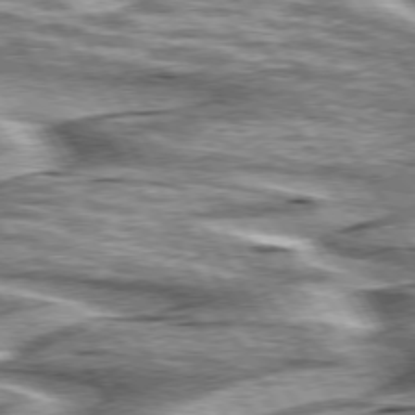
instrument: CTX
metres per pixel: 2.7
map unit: lApd
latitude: 75.8017
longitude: -59.4238
